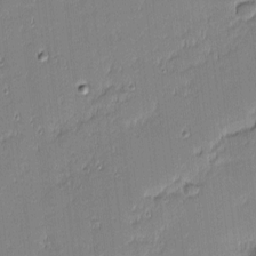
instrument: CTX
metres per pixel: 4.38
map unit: eHh
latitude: -2.5951
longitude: -83.0836
